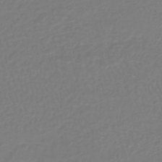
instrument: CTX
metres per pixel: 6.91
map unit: lHb
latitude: -42.2172
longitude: 60.6141
